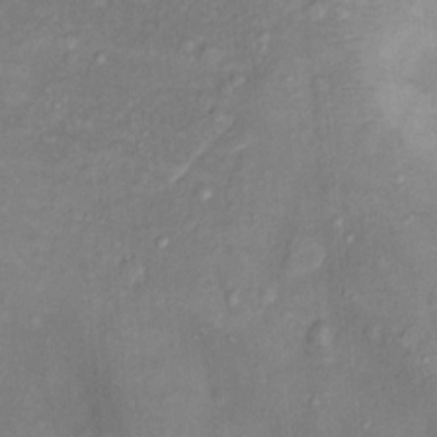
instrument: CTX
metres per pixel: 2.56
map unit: Nhu
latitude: 11.3104
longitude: -28.3656
